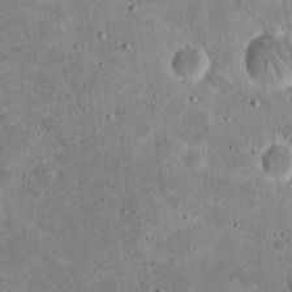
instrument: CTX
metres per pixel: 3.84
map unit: eHh
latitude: 21.1592
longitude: -65.0458
